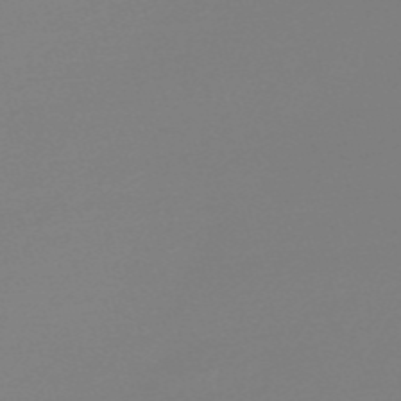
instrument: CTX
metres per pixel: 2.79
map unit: Nve
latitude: -56.5196
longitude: 62.4062
